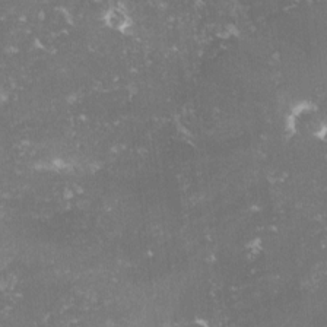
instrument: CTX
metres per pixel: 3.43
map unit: lHvf
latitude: -14.9920
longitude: -99.0269
